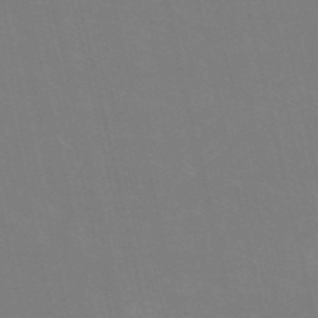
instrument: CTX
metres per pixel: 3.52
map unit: HNb
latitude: -54.0661
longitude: -35.3292
